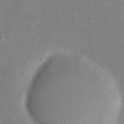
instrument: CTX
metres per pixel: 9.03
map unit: eHh
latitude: 18.6868
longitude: -71.0647
